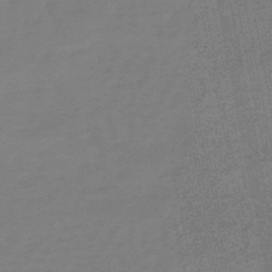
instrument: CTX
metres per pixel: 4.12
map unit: lHb
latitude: -49.1620
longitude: 78.9919
